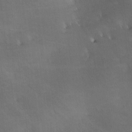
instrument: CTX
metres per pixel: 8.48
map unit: lAa
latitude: -9.5399
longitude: -124.9702
